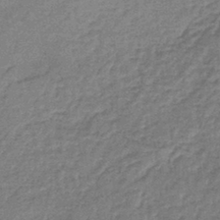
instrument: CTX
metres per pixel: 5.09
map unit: lHb
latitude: -42.1794
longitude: 66.1795
